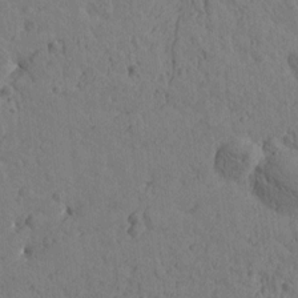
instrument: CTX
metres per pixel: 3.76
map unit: Htu
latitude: -1.0487
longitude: -175.5371
